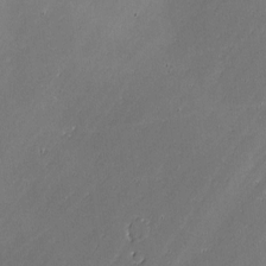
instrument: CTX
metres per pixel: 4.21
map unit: lAvf
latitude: -1.4644
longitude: -106.6302
